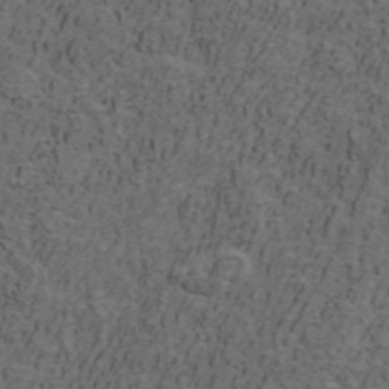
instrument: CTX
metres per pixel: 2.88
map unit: ANa
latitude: 42.4979
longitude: 29.4832
